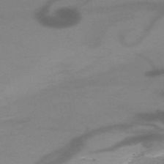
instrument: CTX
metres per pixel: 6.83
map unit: HNb
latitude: -52.8974
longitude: -45.9717
